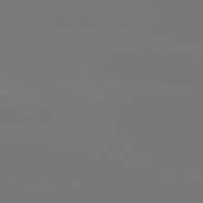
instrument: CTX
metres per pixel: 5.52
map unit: lApd
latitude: 81.1781
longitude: -148.1956
